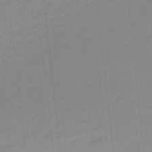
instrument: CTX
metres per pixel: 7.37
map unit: lHb
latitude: -48.1228
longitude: 83.3698
